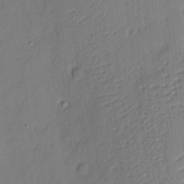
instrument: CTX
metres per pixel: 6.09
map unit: eHh
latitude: 3.6505
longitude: -77.1970
